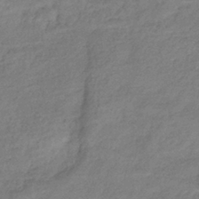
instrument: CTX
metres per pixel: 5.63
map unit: eHb
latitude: -38.2551
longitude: 80.5007
